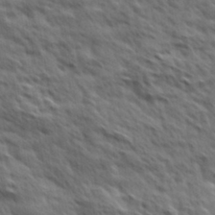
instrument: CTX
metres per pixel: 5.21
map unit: Hve
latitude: 31.4994
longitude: 149.4455
